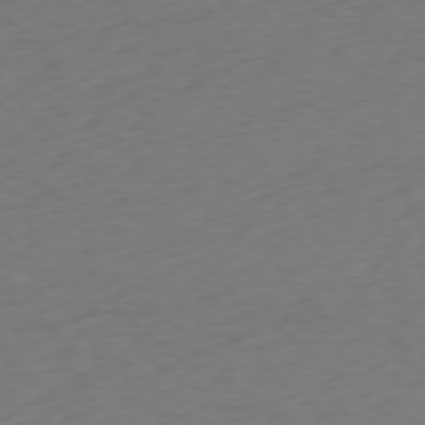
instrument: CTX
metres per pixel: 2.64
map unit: Ap
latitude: -78.5384
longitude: -69.9150
